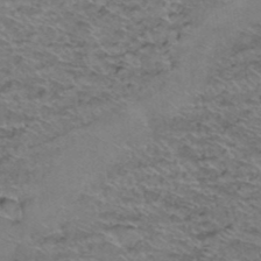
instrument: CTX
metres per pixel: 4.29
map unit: Hto
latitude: 38.3656
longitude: -44.3278
